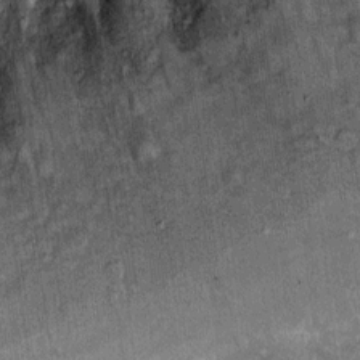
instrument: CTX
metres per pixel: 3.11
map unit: Ht
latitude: 9.7828
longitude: -37.2537
